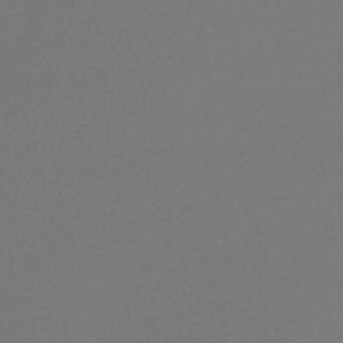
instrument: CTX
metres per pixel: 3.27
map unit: lHb
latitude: -43.0486
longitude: 75.1809
